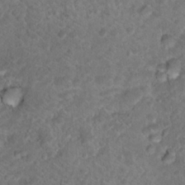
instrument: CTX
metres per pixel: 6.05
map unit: Hto
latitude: 17.3482
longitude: -37.4427
